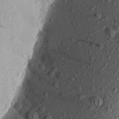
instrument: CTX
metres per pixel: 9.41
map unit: Aa
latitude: 19.4237
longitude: -148.6491
